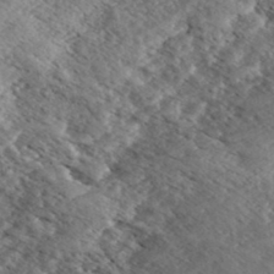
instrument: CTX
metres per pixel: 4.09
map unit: eHh
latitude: 35.9150
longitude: -139.7639
